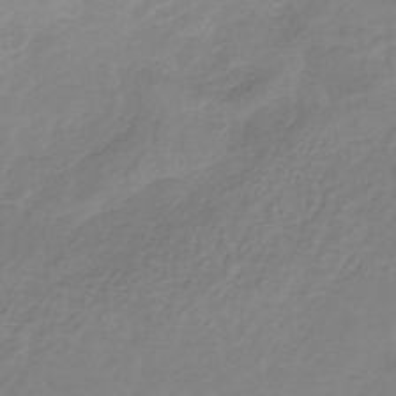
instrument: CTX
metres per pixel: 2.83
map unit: HNb
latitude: -33.2754
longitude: 55.9178
